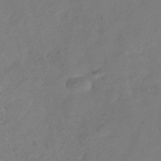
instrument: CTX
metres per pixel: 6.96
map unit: Hve
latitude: -34.4629
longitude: 90.0850
